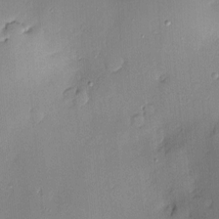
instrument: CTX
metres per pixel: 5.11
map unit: Nve
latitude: -7.8800
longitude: 175.3320
